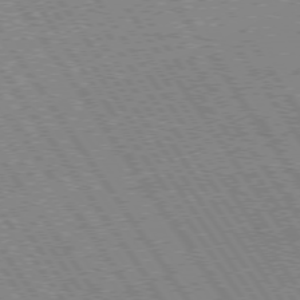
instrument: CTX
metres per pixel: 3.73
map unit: Hpe
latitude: 73.9717
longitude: -141.5560
